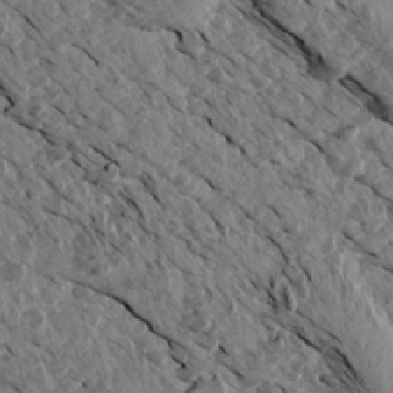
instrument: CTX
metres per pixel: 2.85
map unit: Aa
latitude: 14.1578
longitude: -143.8017
